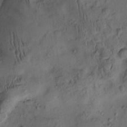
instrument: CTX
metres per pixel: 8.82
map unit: eHh
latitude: -1.4644
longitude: 16.9542
